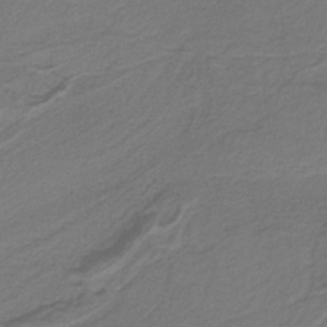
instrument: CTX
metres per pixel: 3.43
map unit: HNb
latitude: -38.8975
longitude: 53.3509
